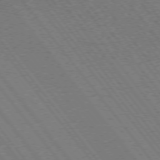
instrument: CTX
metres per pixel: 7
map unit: Ap
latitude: -75.9745
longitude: -95.9150
